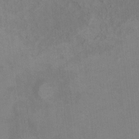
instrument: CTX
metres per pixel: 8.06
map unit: Ht
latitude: 5.3104
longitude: -37.1403
